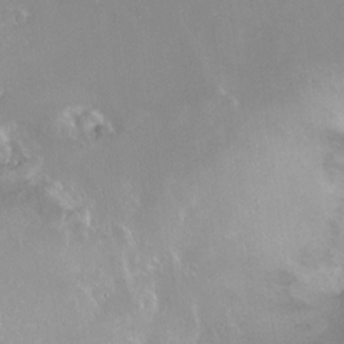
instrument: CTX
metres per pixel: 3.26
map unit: Ht
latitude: -14.6330
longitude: -43.8394
